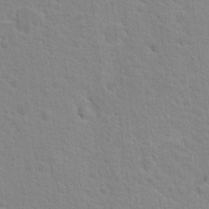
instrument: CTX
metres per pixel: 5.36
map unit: Nhu
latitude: 16.7624
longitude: -31.0270
